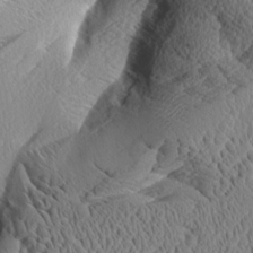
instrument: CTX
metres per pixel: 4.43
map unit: Aa
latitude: 8.8002
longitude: -134.4979
